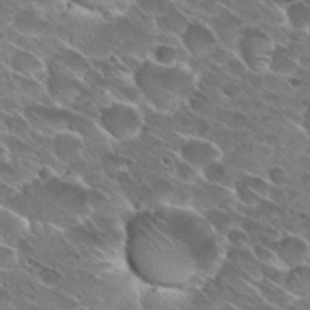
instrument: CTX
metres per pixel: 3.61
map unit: Hto
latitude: 28.9325
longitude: -43.8583
